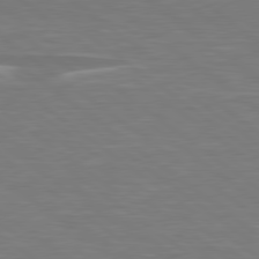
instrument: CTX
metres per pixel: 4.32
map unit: lApd
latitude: 79.0459
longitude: -94.3090
